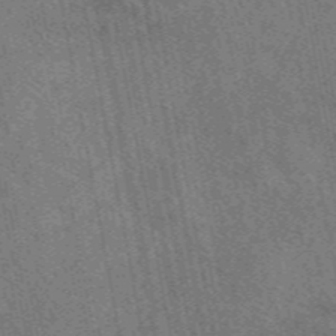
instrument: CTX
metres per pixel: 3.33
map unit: eAb
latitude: 49.9717
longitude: 115.4454
